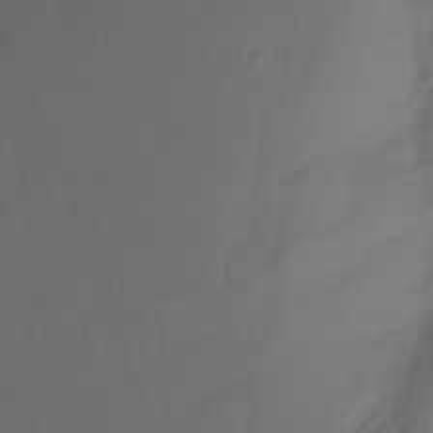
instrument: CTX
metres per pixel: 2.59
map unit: Nhu
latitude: -11.8045
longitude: -64.4034
